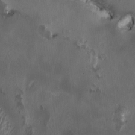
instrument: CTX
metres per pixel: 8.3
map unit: HNhu
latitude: 1.5749
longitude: -3.8394
